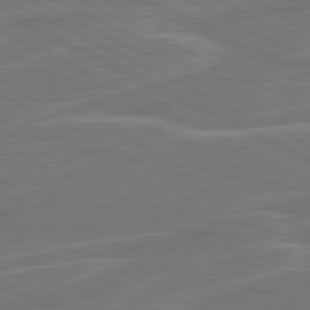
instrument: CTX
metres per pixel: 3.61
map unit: lApd
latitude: 81.2348
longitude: 121.3509
